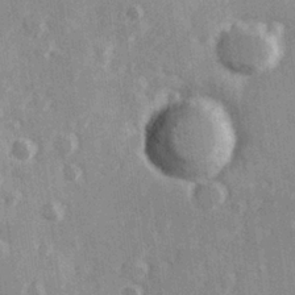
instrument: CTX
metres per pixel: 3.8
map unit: Hve
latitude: 26.1578
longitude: 147.5210
